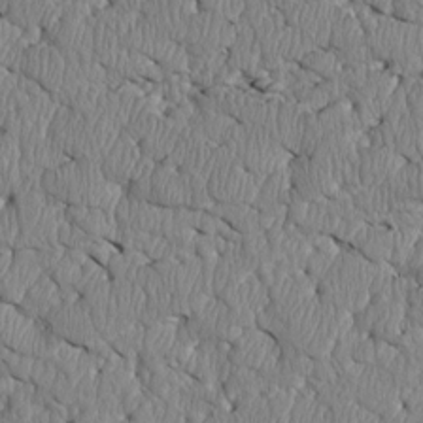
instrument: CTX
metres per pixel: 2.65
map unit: Htu
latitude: 3.8583
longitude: 150.3873
